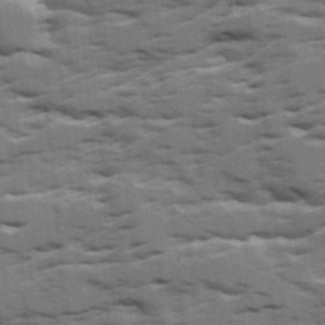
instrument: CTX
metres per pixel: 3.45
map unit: Ave
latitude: 18.2900
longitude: -129.7827
